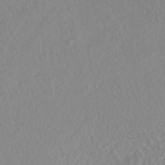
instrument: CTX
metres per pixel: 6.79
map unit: HNhu
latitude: -46.8597
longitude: 104.3684
